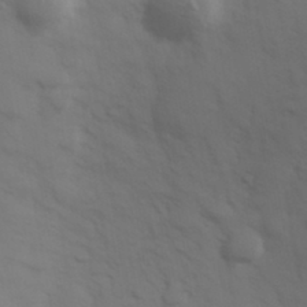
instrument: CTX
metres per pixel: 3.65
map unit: Hve
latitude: 32.9703
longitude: 150.6518
